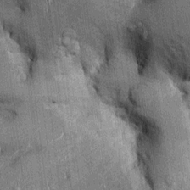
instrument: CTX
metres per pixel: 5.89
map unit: Ht
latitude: -2.7652
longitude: -13.0648
